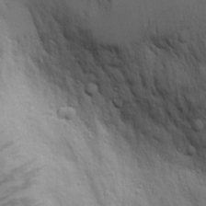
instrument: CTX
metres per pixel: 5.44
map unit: Aa
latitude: 18.9324
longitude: -125.4804
